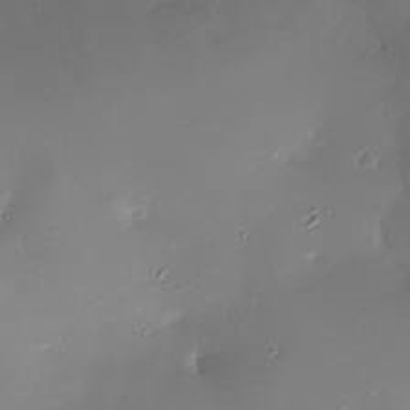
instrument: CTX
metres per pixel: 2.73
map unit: Nhe
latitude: -31.6533
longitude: -117.2159
